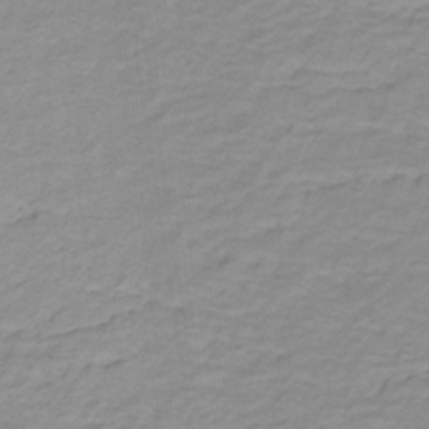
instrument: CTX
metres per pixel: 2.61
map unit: lHb
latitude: -31.9556
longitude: 65.5588
